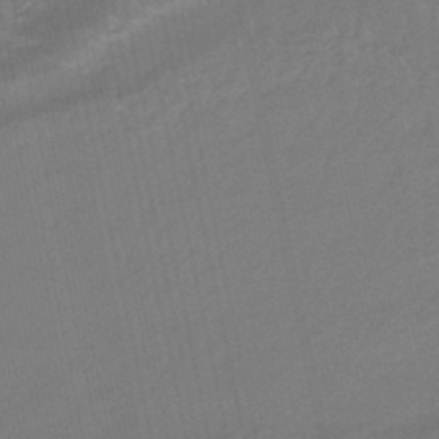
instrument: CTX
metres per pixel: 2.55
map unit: eHb
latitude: -45.3888
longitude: 87.7667
